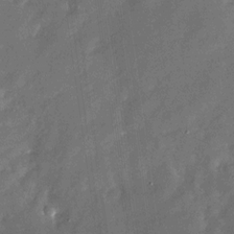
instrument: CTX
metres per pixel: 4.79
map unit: Nhu
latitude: -28.7274
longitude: -75.5182
